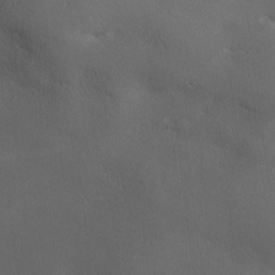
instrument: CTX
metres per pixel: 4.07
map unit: Ave
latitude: 0.4979
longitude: -114.2711
